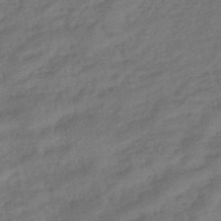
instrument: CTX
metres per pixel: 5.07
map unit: eHb
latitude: -42.8030
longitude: 83.7477
